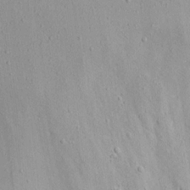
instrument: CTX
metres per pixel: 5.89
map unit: eHh
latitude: 17.8961
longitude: -73.3671
